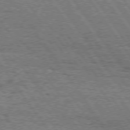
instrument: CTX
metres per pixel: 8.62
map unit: Hpe
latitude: 74.7057
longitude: -151.5371
